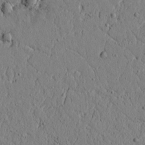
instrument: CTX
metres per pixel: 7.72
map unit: lAvf
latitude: 5.8394
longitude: 165.8989
